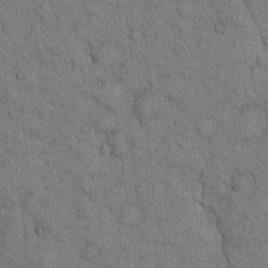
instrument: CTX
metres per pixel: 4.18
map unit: Hto
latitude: 13.4616
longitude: -59.8394
